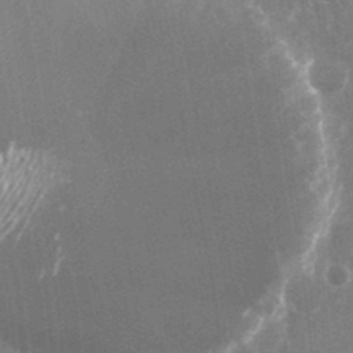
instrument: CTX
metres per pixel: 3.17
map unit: Nhu
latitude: -25.8800
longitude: -73.1593
